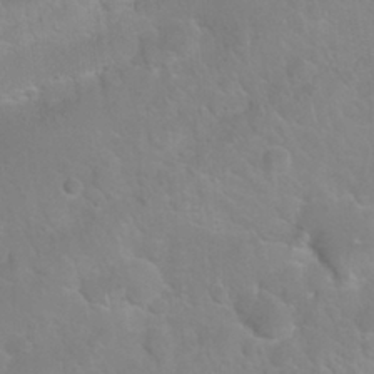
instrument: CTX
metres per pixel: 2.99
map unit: Nhu
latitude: 27.2159
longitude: -62.0444
